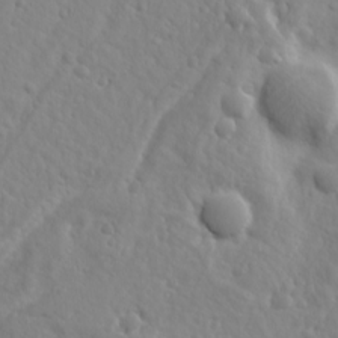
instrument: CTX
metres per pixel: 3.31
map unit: Ave
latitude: 18.4790
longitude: -133.4993
